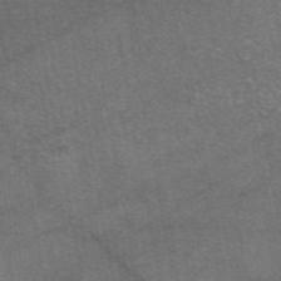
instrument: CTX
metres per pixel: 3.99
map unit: eAb
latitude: 48.0444
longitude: 113.2376
